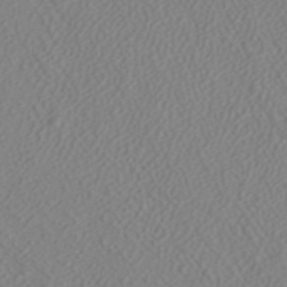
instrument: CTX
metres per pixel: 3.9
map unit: ANa
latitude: 38.2900
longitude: 23.5588
